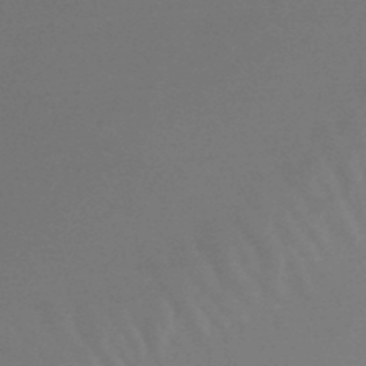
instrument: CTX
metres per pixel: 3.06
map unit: lHb
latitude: -48.6330
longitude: 66.3306
